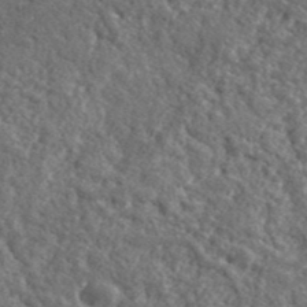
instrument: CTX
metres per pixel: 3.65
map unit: lHvf
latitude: 40.8380
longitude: -89.6694
